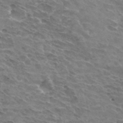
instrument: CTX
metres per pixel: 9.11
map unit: Hto
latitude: 32.6679
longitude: -42.9325
